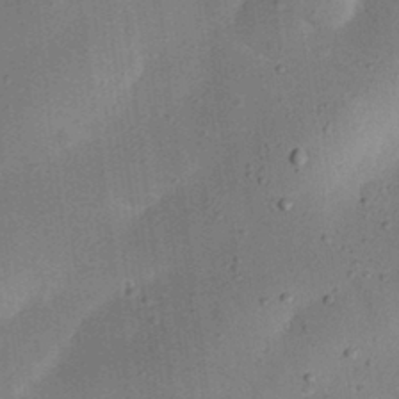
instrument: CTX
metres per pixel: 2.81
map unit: eHh
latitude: 25.2348
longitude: -70.8002
